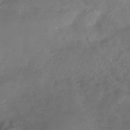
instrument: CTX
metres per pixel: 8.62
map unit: Nhe
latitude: -32.8030
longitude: -92.0255
